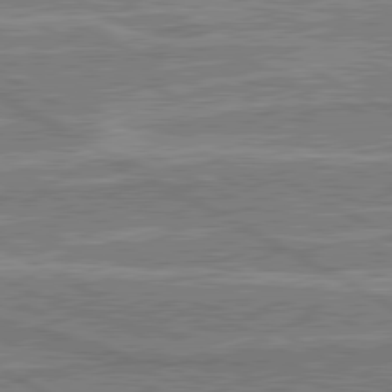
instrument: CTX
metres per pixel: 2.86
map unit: lApd
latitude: 80.7057
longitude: 144.5385
